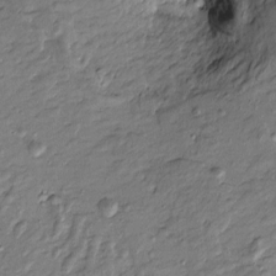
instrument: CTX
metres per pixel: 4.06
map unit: Htu
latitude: -8.7463
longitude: 177.5021
